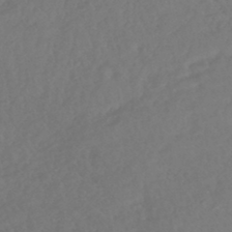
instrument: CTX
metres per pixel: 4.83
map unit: lHb
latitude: -43.2942
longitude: 75.8234
